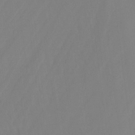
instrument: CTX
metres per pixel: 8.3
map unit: Nhu
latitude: -13.1809
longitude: -60.3845
